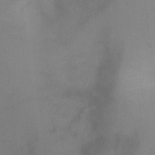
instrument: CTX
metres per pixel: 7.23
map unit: Ht
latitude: -5.1431
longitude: -28.8758
